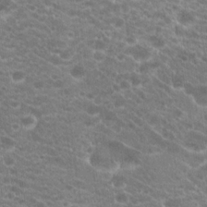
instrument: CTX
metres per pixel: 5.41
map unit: Hto
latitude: 20.2712
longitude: -39.7261
